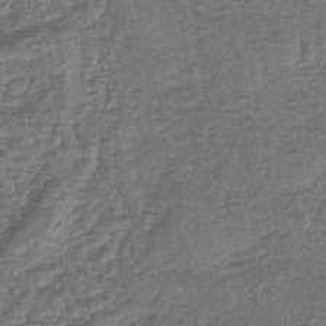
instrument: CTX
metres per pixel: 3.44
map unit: lHb
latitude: -43.1620
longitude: 79.4076
